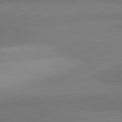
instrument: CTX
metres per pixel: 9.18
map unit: lApd
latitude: 81.7639
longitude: 150.2173
